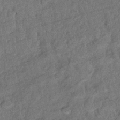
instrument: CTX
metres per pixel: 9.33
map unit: eHb
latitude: -39.7100
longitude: 77.8044
